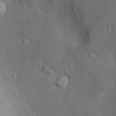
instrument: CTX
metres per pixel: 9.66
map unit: Hve
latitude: -11.5588
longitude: 173.9745
